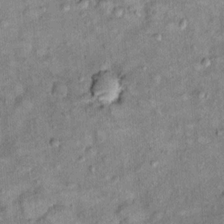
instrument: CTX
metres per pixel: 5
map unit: Ht
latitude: 10.5357
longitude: -38.0255
